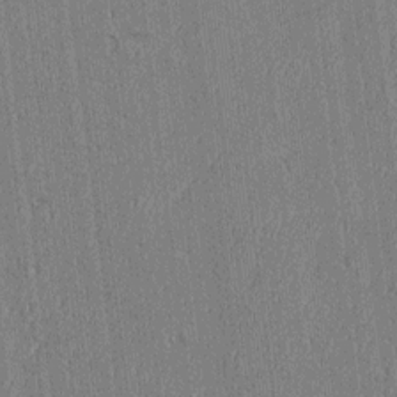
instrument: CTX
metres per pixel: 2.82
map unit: Htu
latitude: -6.3495
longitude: 176.3306
